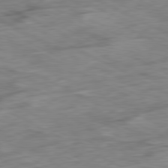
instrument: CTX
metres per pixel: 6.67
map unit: Ap
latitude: -80.9920
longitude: -80.5168
